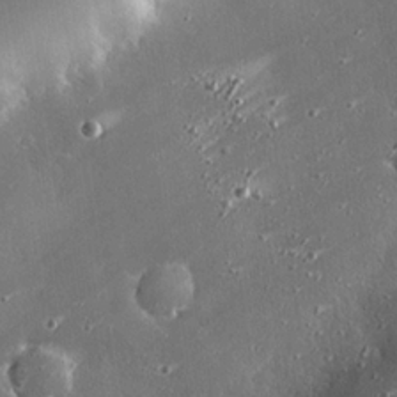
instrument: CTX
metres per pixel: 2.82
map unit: eHh
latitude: 24.2522
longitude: -90.7435
